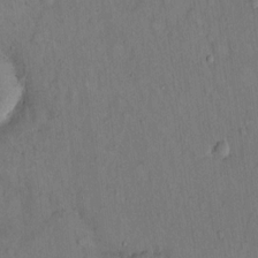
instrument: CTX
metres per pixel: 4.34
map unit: Hto
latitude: 14.5735
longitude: -60.1389
